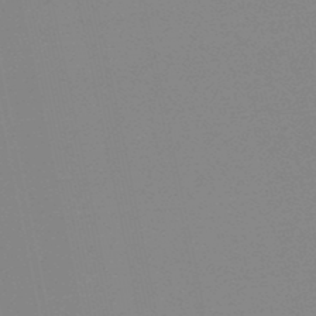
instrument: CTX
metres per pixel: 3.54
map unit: lHb
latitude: -48.1228
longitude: 64.8786
